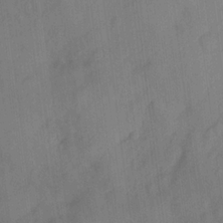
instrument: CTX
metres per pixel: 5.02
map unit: Ave
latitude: 21.7450
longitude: -137.9906
